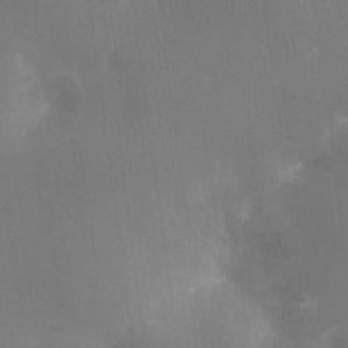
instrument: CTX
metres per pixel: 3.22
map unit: Ht
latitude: -16.1606
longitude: -41.4426
